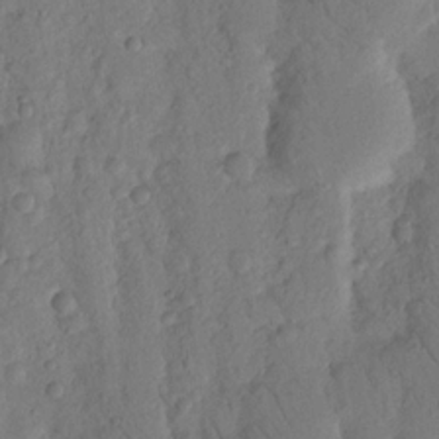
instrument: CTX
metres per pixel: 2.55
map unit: Nhu
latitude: 18.3089
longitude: -76.9891
